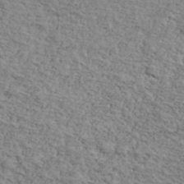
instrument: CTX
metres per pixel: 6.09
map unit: Ave
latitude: 41.2536
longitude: -109.3292
